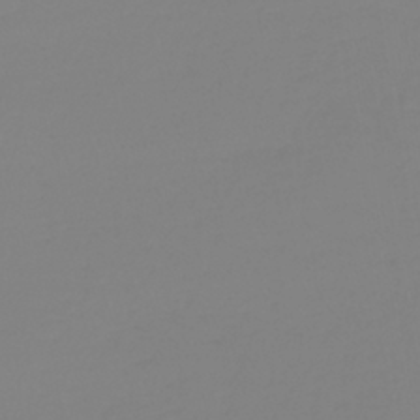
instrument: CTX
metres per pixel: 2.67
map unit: lHb
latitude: -41.0297
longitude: 60.3873
